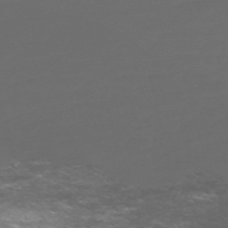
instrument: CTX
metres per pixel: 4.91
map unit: Nve
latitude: -58.6518
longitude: 66.3495
